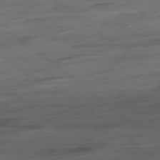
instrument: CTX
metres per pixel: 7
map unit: Hpe
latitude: -79.0297
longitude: -18.4790
